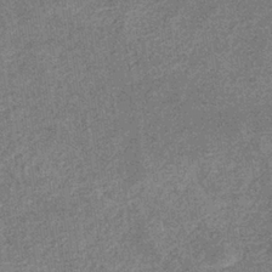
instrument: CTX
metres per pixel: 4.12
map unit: eHb
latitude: -34.9920
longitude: 78.2550
